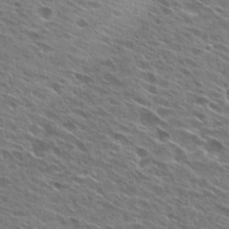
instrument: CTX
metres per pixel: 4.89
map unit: Hto
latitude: 27.3104
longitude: -44.3089
